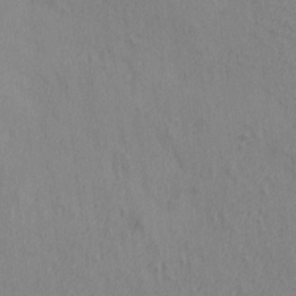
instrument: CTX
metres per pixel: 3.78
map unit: lAa
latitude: 4.7435
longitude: -113.9150
